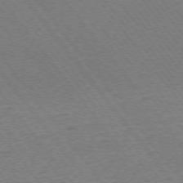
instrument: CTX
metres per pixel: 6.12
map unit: Ap
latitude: -74.8786
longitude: -82.3278
